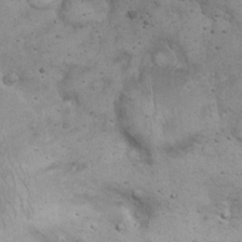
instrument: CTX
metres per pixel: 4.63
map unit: eHh
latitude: 20.3279
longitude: -59.3482
